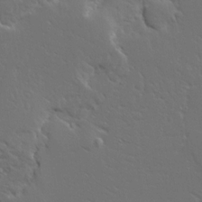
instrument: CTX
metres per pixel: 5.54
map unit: Ave
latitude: 14.9703
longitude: -139.4048
